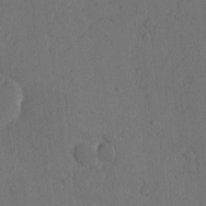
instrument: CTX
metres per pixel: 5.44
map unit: Nhu
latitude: -6.1605
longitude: -153.0837
